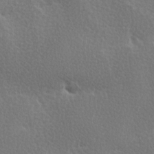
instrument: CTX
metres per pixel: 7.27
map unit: Ave
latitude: 0.2333
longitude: -114.8568
